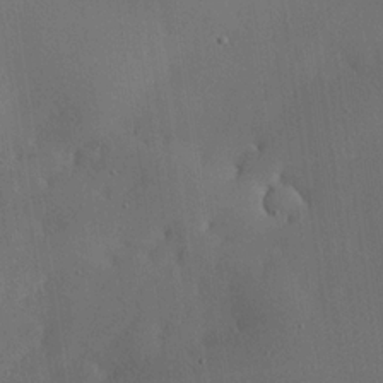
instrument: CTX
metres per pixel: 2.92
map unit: eHh
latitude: 23.5371
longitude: -91.5371
